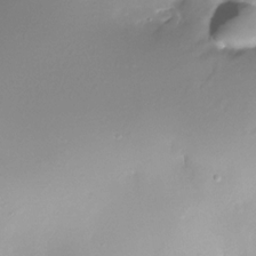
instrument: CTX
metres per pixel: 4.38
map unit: Nhe
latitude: -32.1417
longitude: -117.2159
